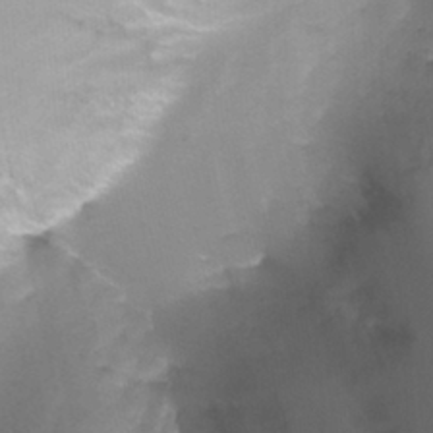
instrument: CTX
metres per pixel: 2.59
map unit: Nhu
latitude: -11.8989
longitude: -48.1011
